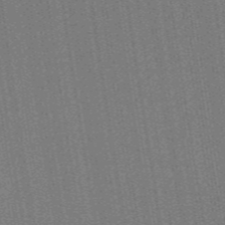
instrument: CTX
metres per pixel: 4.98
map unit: HNb
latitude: -47.5399
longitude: 59.2186
